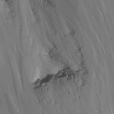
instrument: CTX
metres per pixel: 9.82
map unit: Nhu
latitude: -11.5399
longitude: -63.5749
